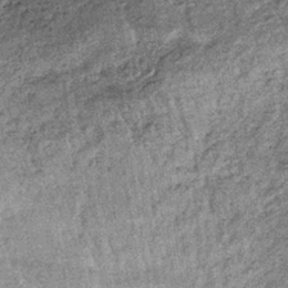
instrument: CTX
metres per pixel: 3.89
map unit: lHb
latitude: -36.7463
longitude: 66.4251
